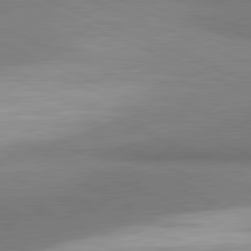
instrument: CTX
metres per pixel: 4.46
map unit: lApd
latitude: 81.4426
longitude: 160.6141
